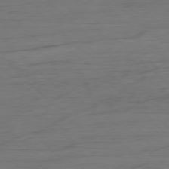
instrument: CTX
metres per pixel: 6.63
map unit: Ap
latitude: -78.4629
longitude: -71.8394
